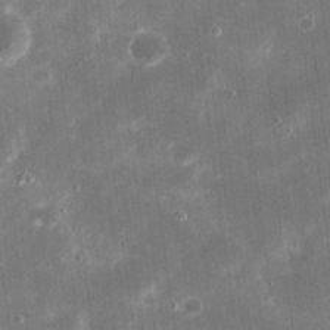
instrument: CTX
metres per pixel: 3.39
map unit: eHh
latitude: 20.7058
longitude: -67.8016
